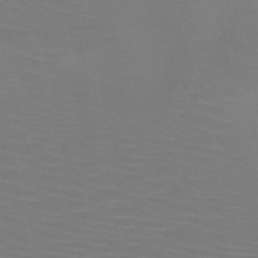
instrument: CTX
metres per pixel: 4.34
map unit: HNb
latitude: -47.1431
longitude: -43.9717
